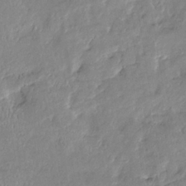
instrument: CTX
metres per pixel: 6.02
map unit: Htu
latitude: -6.2361
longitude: 174.4628
